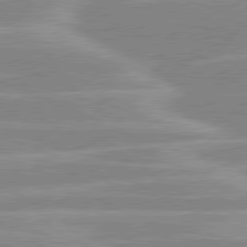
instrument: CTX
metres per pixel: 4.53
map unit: lApd
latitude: 80.5357
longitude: -125.1781
